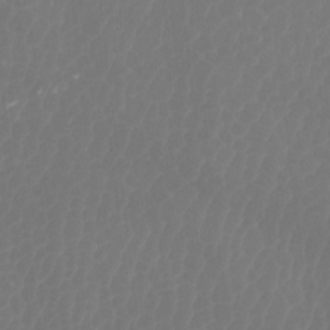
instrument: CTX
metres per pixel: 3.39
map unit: Htu
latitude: -5.4076
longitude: -74.7624
